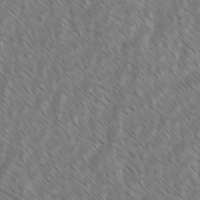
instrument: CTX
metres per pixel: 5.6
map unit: lAvf
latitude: -1.9179
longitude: -114.0822
